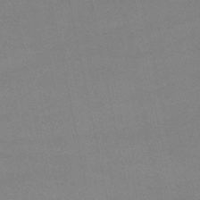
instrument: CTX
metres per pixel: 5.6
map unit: lHb
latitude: -45.5966
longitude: 58.3684
